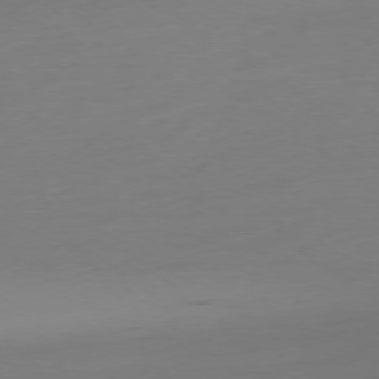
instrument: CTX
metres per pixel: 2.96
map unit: Ap
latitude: -78.2550
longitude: -66.6490
